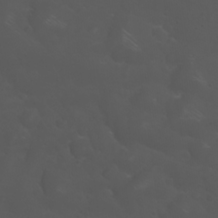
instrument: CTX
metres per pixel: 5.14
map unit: Nhu
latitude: 22.1767
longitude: -64.2145
